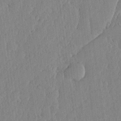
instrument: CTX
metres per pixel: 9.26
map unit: lHvf
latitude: 17.0836
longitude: -115.9717
